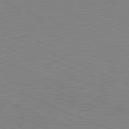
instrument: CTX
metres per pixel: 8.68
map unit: Hpe
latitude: -81.6722
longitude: 16.1228
